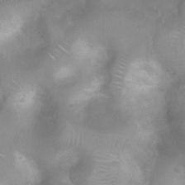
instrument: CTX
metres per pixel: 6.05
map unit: Nhu
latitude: 3.5371
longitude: -24.9324
